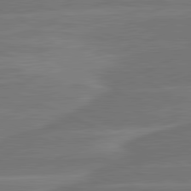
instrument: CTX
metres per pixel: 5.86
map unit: lApd
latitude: 81.5371
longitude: -135.3670
